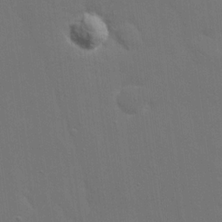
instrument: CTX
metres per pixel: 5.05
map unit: eHh
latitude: 19.4048
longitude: -66.9135
